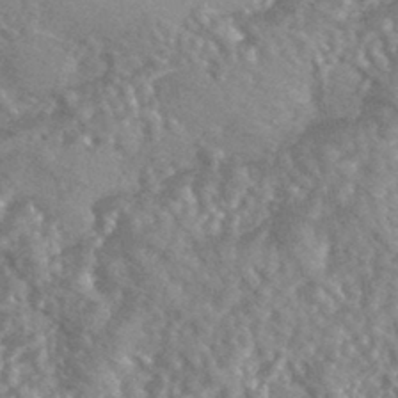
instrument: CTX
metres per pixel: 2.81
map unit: HNhu
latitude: -44.0094
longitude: 92.7274
